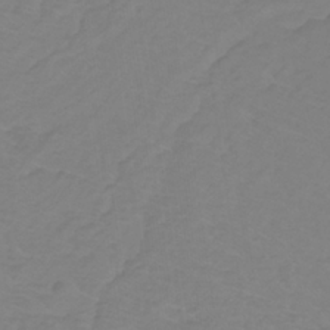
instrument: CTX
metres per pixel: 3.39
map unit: lHb
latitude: -31.4454
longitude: 64.9542
